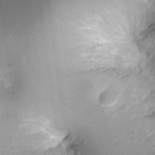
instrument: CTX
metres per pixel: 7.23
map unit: Ht
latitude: -1.5588
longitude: -16.6679
